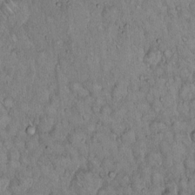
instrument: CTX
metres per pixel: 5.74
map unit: Hto
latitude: 13.9339
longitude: -57.0458
